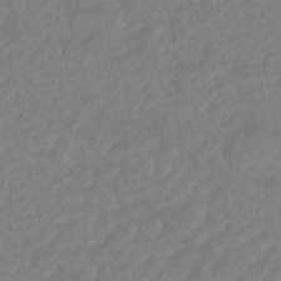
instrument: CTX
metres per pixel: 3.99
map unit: HNhu
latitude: -44.8975
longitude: 103.2376
